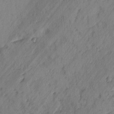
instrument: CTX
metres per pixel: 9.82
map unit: lAvf
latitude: -2.5384
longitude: -105.2726
